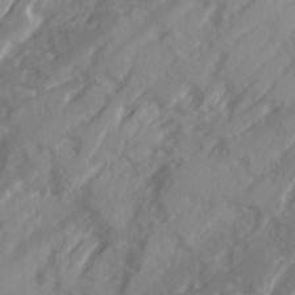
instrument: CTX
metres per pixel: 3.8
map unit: Ave
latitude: 20.7624
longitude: -130.8380
